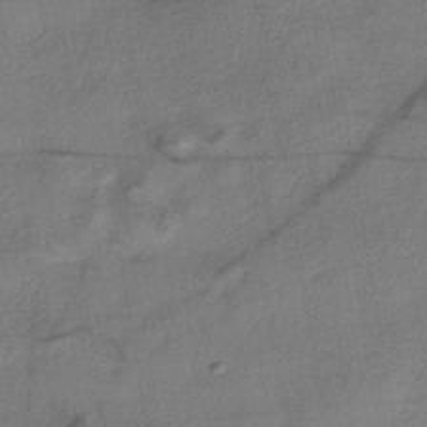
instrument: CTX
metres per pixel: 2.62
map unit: eHh
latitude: -41.6533
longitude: 119.7667
